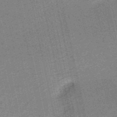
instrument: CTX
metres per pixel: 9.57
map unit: HNb
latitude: -51.6911
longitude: -51.1970
